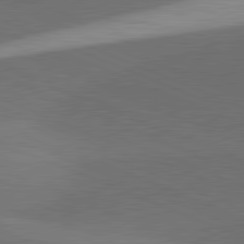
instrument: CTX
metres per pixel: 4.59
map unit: lApd
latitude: 81.5371
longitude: 137.1431
